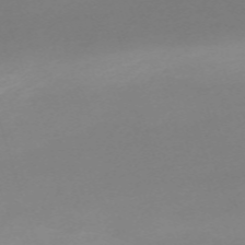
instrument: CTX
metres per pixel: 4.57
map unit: eHh
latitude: -62.5951
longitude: 53.0108
